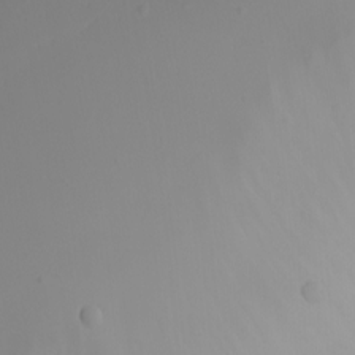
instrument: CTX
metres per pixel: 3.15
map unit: eHh
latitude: -5.4454
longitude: -86.1955
